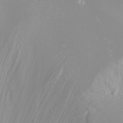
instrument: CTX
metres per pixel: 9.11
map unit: Nhu
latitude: -6.2172
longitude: -89.3293
